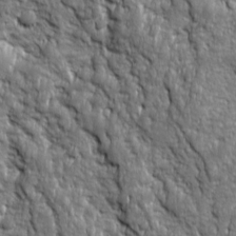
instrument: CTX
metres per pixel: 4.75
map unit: Ave
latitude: 16.2523
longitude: -134.2900
